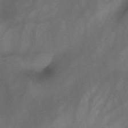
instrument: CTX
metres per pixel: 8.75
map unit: HNb
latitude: -44.7274
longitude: -43.8017
